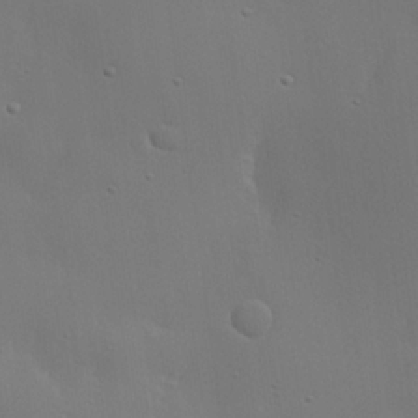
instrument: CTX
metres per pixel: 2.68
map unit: lHvf
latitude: 22.4790
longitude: 145.9178
